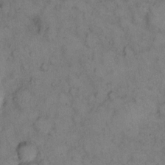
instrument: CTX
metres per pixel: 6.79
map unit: eHh
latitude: 13.4993
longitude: -63.4238
